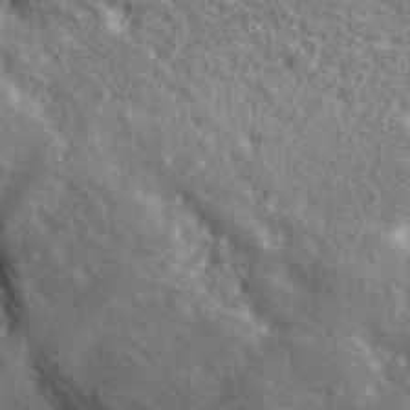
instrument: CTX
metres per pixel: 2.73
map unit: eHh
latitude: 43.5938
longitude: -88.4979
